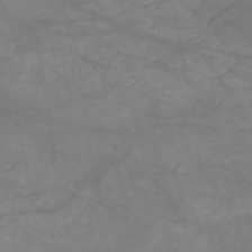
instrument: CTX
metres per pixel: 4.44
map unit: HNb
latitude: -50.7841
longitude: -39.7638
